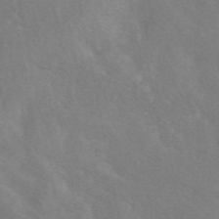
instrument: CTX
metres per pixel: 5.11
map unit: eAb
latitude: 49.5938
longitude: 118.3495
